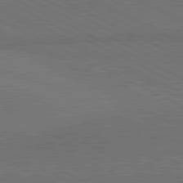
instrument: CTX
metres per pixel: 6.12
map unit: lApd
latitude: 81.4426
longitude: 149.3888
